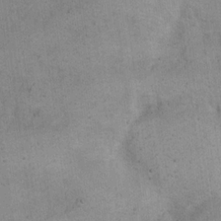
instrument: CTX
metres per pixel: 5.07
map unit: eHh
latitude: 21.4994
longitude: -60.9324
